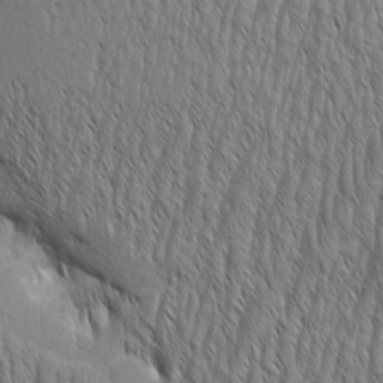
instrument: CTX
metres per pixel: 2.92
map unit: Aa
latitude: 7.2348
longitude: -129.9717
